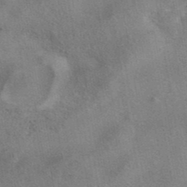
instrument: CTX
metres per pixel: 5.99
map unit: eAb
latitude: 41.6882
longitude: 103.4643
